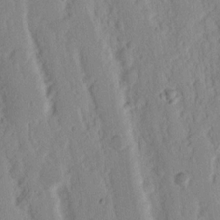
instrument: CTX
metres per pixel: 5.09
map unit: Nhu
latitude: 16.2523
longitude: -73.6883
